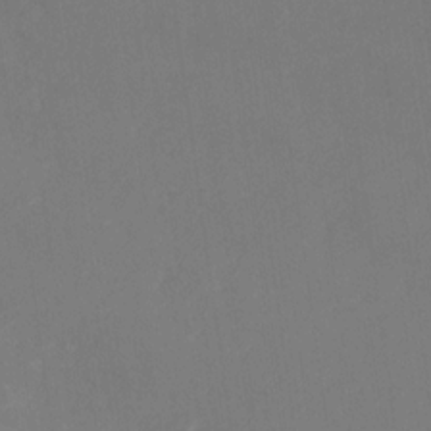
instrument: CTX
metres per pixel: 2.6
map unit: Nhu
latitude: -28.1417
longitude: -68.5735
